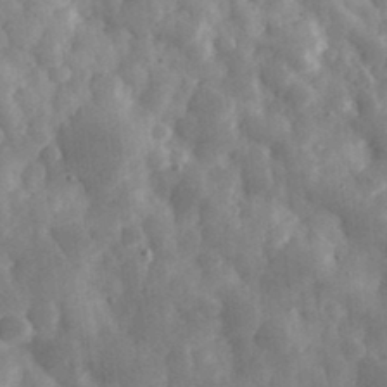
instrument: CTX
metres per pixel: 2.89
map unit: eHh
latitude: 33.1970
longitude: -69.7828
